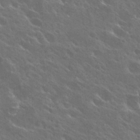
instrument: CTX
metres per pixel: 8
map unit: Hto
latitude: 27.9339
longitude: -41.1025
